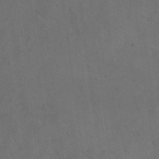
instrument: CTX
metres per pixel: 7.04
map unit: eHh
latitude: 19.4426
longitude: -65.7450
